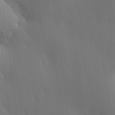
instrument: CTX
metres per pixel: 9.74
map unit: lHvf
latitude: 18.4979
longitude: -117.6316
